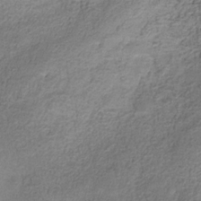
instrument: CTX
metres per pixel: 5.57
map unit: Hve
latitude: -31.5210
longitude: 89.6533
